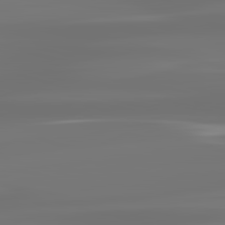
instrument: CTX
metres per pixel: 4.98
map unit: lApd
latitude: 83.4426
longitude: -131.0459
